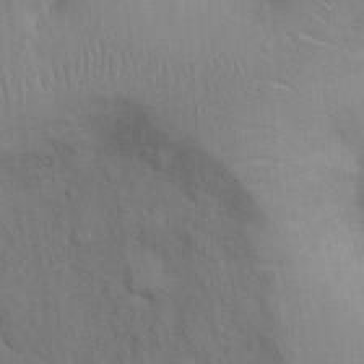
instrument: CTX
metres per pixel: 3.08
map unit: Ht
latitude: 0.6679
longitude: -14.2901
